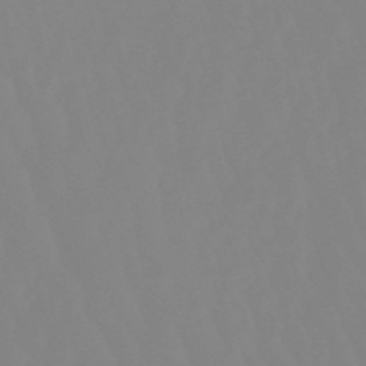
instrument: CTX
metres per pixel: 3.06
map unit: lHb
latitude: -49.7289
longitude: 74.5952
